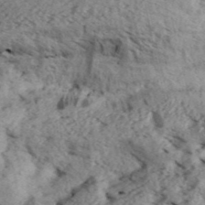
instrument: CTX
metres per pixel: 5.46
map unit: Aa
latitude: 31.1404
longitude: -136.9514
